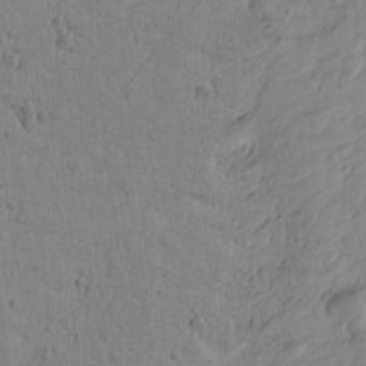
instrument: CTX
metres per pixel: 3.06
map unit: Htu
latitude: -1.4455
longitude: -175.4049
